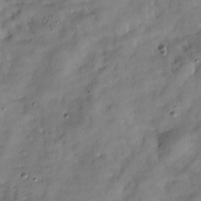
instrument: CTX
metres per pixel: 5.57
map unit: Hve
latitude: -30.1606
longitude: 94.5573
